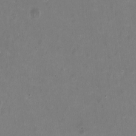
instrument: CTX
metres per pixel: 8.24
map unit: HNhu
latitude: -2.6518
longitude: -0.7057
